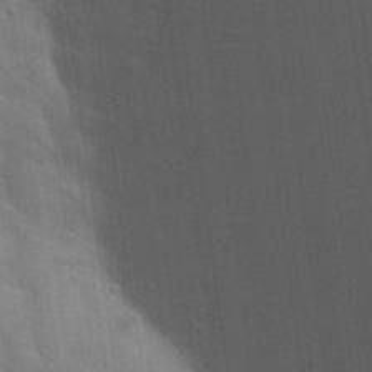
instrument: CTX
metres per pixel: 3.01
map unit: Hto
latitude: 20.6491
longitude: -52.2334
